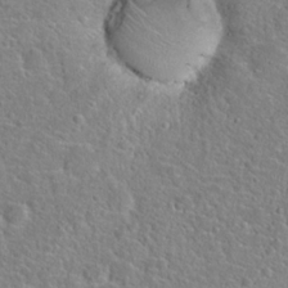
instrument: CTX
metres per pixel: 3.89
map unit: Hto
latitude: 23.1970
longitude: -46.6680
